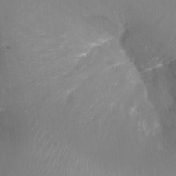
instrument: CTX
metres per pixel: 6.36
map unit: Ht
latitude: -17.9556
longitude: -43.9528
